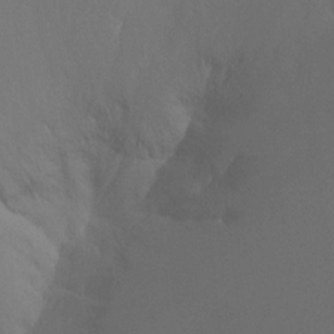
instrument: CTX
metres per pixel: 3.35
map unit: Ht
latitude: -8.2172
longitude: -32.4412
